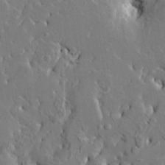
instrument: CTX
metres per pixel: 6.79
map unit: HNhu
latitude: 6.2522
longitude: -4.6490
